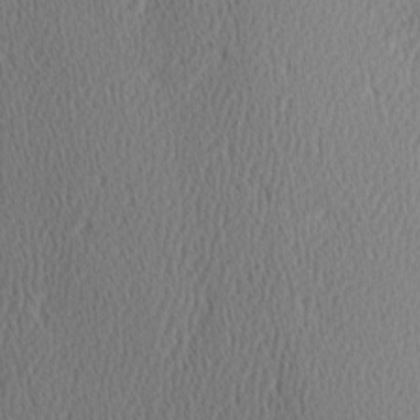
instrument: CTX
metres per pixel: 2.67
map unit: Hve
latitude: 3.2348
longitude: -124.6679
